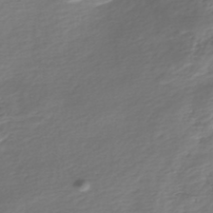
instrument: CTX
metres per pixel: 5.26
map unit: Nhe
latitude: -48.5196
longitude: -172.5356
